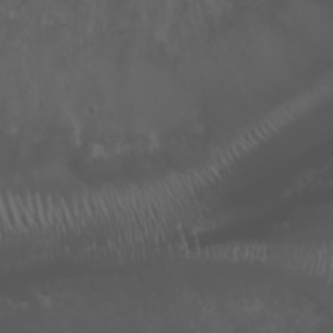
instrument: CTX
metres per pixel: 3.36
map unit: Nhu
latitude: 22.7813
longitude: -63.9906
